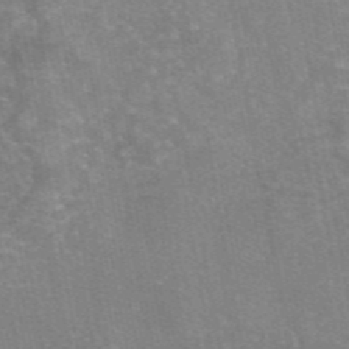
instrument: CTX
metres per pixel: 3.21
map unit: eAb
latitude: 46.3657
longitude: 105.7855
